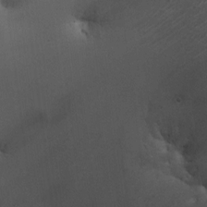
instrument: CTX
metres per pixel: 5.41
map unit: HNhu
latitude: 7.7261
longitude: -0.5168
